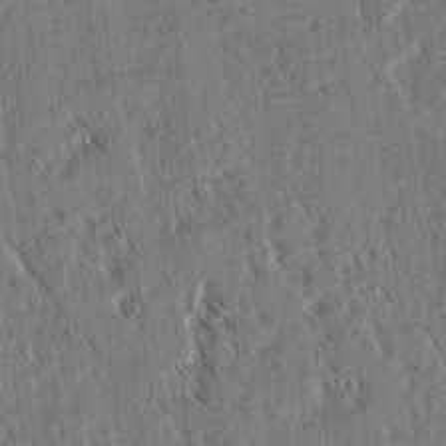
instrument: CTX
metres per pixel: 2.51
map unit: lAvf
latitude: 3.3104
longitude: -105.6316
